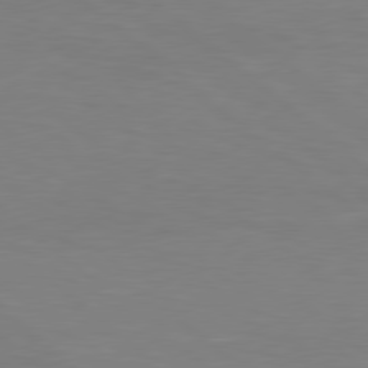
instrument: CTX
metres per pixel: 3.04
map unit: Hpe
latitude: 78.9514
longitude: -123.3482
